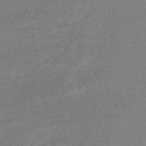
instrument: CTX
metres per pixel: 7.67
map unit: lHb
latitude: -48.6330
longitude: 82.3684
